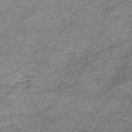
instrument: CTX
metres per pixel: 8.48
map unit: HNhu
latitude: -46.9730
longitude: 28.5574
